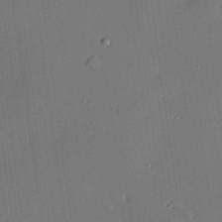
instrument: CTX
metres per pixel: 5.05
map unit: eHh
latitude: 23.0269
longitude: -91.0647
